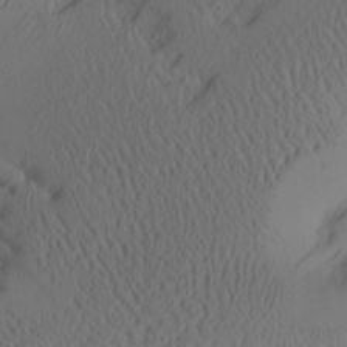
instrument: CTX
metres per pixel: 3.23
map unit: Aa
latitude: 25.8961
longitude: -132.8002
